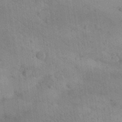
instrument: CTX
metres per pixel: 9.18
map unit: Aa
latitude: 31.9339
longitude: -146.6113
